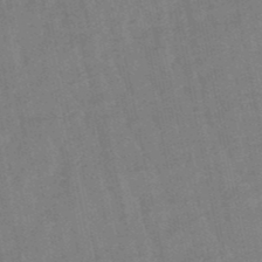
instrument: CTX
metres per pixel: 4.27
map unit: lHb
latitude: -49.0676
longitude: 78.3117
